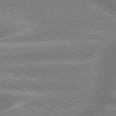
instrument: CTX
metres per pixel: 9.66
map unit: lApd
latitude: 79.3293
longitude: -159.4427
